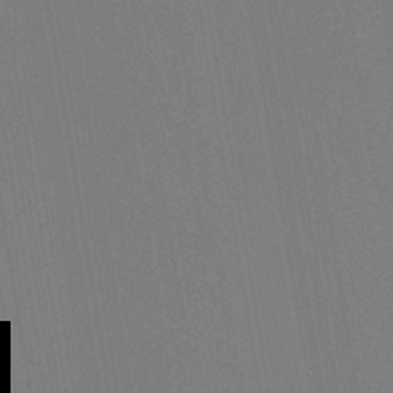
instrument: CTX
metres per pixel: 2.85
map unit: eHh
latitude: -42.9541
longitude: -32.3089
